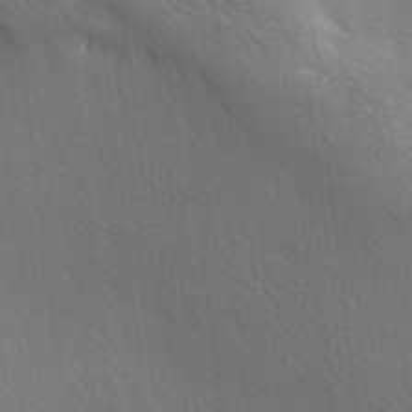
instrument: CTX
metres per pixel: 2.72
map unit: lAa
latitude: -5.5588
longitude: -121.5749
